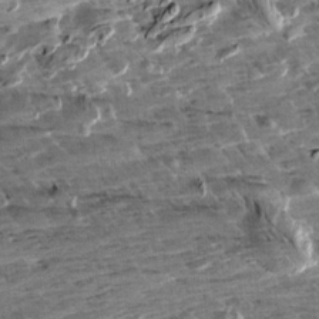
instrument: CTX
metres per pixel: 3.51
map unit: Aa
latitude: 10.5546
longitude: -141.3859
